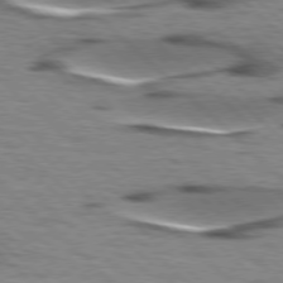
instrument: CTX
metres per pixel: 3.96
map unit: lApd
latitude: 77.3292
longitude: -49.5182
